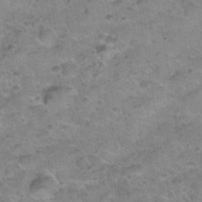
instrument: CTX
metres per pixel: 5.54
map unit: Nhu
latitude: 30.9892
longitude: -52.6869
